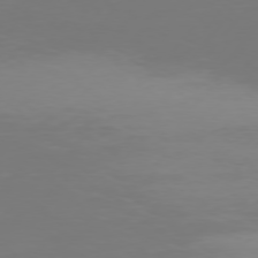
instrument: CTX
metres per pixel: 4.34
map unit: Hpe
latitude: 75.6127
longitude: -129.3104
